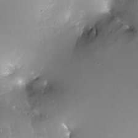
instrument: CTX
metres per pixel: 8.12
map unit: Nhe
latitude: -32.1795
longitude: -117.5749
